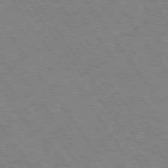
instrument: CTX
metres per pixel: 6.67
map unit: Hpe
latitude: 74.5168
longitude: -136.9892
